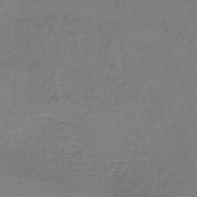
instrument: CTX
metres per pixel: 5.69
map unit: lHb
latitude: -38.6708
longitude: 60.7652
